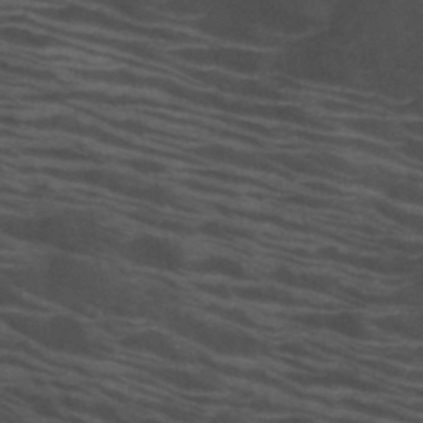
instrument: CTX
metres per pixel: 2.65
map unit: HNb
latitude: -46.1794
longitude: -45.4804
